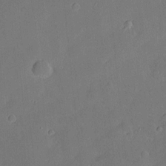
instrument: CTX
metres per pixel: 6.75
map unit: Hve
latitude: -10.9731
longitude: 175.6532
